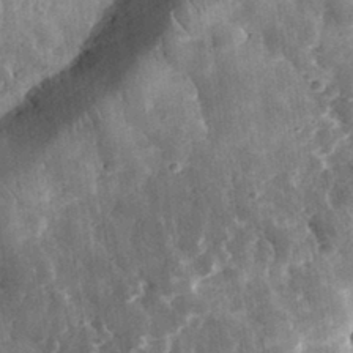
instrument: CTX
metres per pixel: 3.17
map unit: eHh
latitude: 32.7435
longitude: -79.4616
